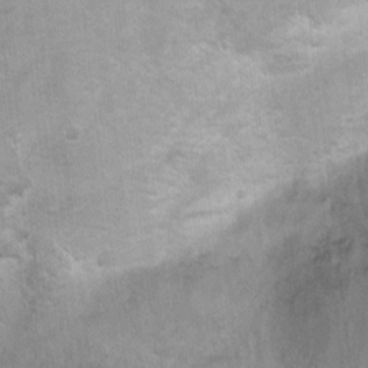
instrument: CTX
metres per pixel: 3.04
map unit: Ht
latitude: 3.7071
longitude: -27.1592
